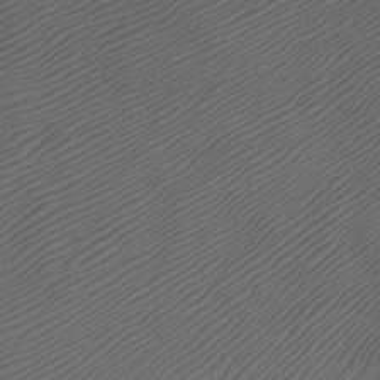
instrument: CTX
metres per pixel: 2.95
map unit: Ht
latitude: -7.4832
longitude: -35.0458
